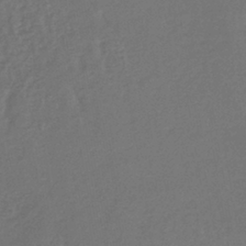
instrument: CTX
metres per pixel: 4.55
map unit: lHb
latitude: -39.5399
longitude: 62.2739
